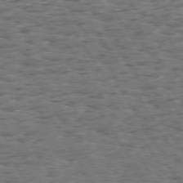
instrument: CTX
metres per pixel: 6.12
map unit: Hpe
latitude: 73.6316
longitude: -139.7827
